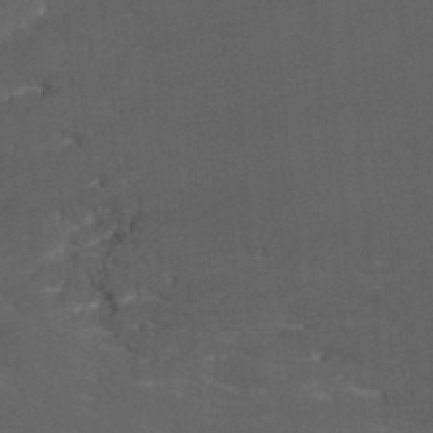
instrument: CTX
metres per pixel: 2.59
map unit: Nhu
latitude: -12.3306
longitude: -72.8191
